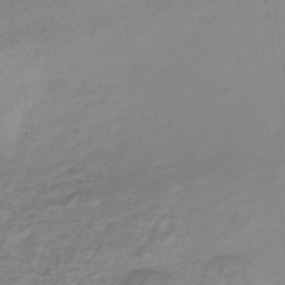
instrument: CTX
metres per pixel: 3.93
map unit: lHb
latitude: -41.3132
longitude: 70.9164
